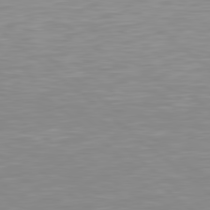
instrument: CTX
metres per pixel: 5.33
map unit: lApd
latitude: 79.2348
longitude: -176.2333
